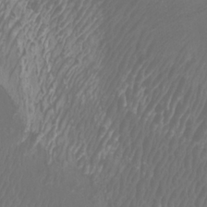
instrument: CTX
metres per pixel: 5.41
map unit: Nhu
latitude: -7.9745
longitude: -75.5749
